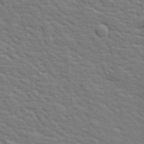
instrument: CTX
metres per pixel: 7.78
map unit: lHvf
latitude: 26.6869
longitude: 143.4454
